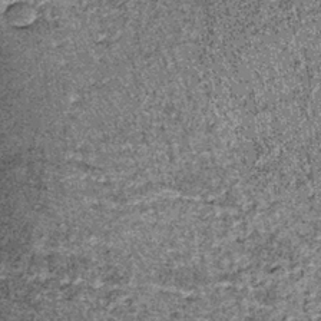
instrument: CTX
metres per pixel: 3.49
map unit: lHb
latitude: -37.9556
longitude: 67.1809
